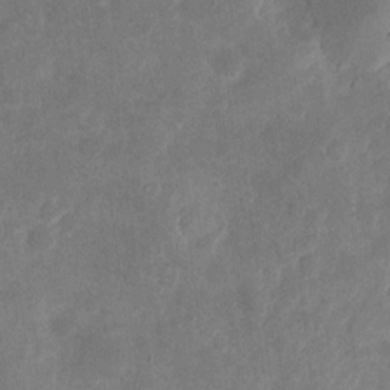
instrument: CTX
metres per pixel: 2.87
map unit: eHh
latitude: 5.0458
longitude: -71.5560
